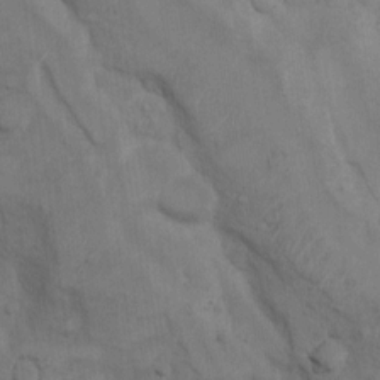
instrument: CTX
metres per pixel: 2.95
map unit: Nhu
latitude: 9.2348
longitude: -24.9135
